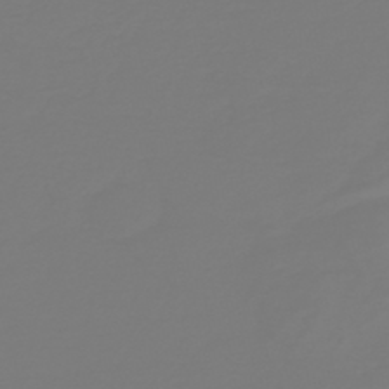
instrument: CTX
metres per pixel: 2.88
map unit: HNb
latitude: -46.2172
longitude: 51.9367
